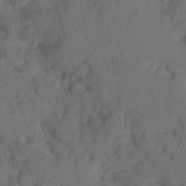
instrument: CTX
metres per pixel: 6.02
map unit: Ave
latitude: 9.8772
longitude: -102.4412
